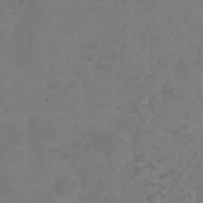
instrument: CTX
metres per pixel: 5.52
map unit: Nhu
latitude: 25.3670
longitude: -52.5357
